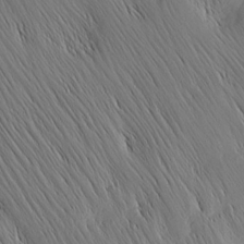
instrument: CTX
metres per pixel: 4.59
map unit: Nhu
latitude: -5.0675
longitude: -150.1955
